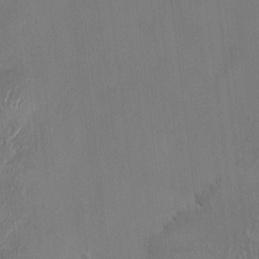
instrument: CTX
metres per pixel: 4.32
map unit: HNhu
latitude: 3.5182
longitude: -6.9136
